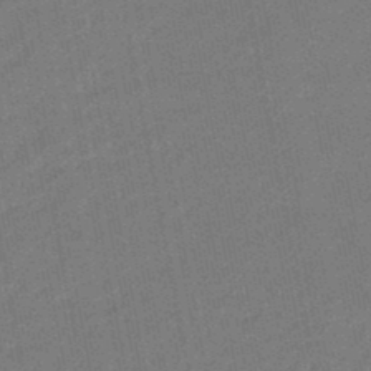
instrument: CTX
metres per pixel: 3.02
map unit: eHb
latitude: -46.3306
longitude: 85.6910
